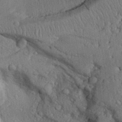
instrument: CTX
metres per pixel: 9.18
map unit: Aa
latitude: 31.3293
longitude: -144.1767
